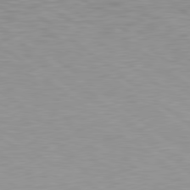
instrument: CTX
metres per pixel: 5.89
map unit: lApd
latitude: 79.3860
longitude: -89.3293
